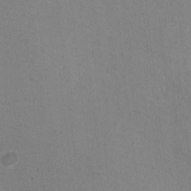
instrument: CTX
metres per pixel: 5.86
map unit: HNhu
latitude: -1.2943
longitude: -2.1766
